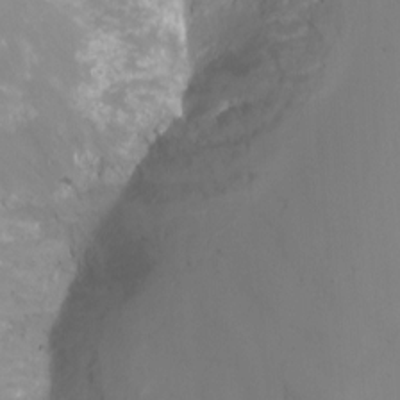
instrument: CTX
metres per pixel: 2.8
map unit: Nhu
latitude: -13.6911
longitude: -59.6694
